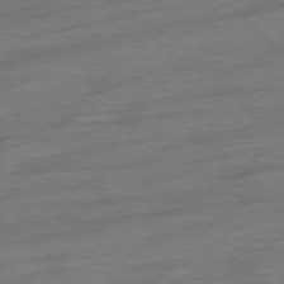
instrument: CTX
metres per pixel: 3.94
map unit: Ap
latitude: -77.6155
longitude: -97.4993
